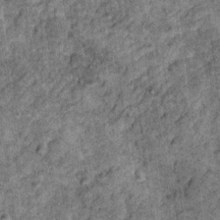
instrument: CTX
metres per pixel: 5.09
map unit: Ht
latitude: 11.4049
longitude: -38.3467
